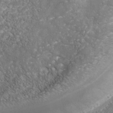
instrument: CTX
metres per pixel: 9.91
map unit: Nhu
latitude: -39.6911
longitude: -83.9150
